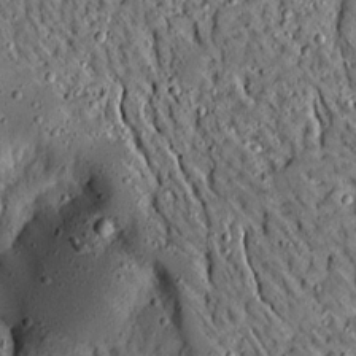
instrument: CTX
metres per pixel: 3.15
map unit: Aa
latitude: 13.5371
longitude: -139.3859
